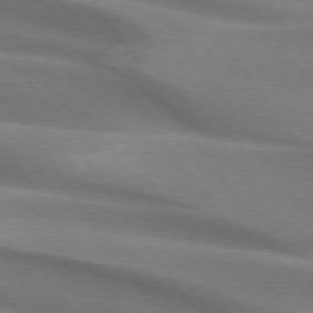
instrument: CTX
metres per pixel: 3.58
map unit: lApd
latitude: 74.5546
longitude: -63.9339
